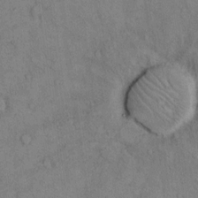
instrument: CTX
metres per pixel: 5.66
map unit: Hto
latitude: 11.5182
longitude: -59.5371
